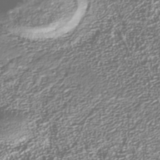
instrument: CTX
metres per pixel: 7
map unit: Nhu
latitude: -40.1606
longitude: -83.6882
